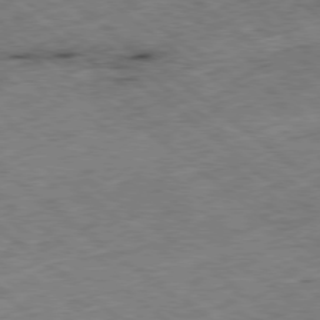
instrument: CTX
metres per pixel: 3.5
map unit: Ap
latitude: -78.8975
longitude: -48.4034
